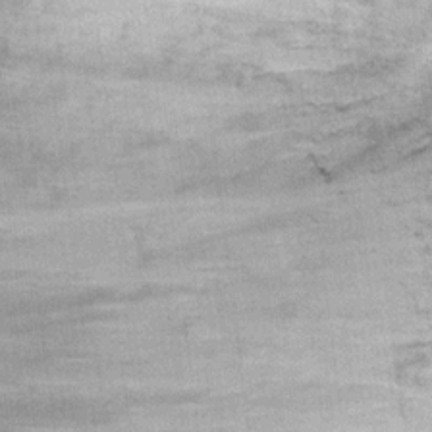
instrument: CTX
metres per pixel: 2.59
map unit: Ht
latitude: 11.3860
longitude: -39.9528
